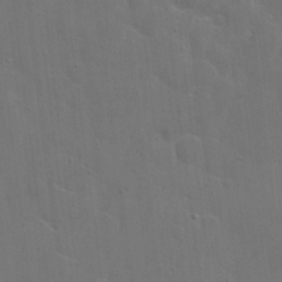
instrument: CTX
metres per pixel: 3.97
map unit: eHh
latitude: 7.1025
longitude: -67.6127
